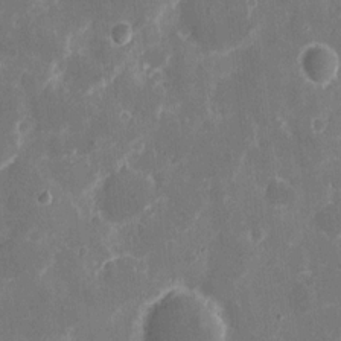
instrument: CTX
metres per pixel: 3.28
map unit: eHh
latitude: 8.7246
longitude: -69.1403
